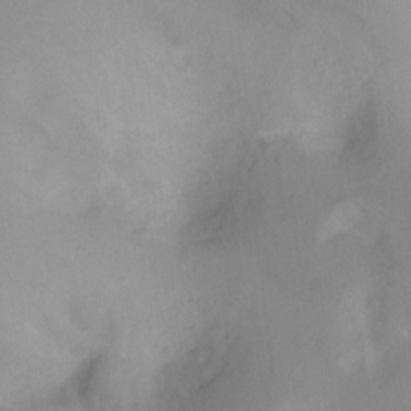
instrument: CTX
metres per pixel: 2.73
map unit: Ht
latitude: -17.1054
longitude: -45.5560
